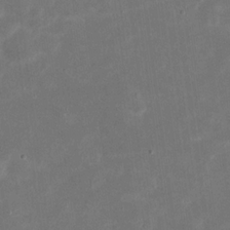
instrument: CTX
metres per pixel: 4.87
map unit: eHh
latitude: 20.4790
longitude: -70.1956
